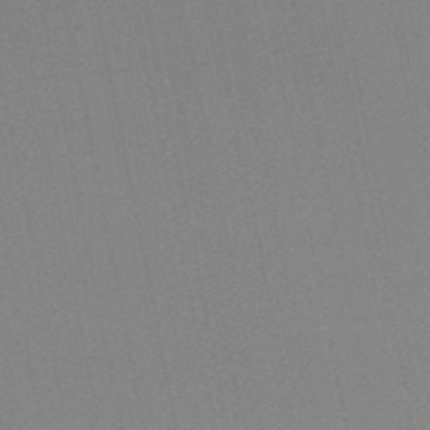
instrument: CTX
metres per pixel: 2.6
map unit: lHb
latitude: -48.9353
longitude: 69.0297
